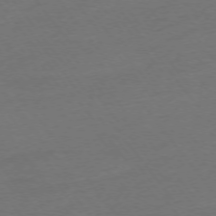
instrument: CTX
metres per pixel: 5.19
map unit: Ap
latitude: -75.4455
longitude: -83.3859
